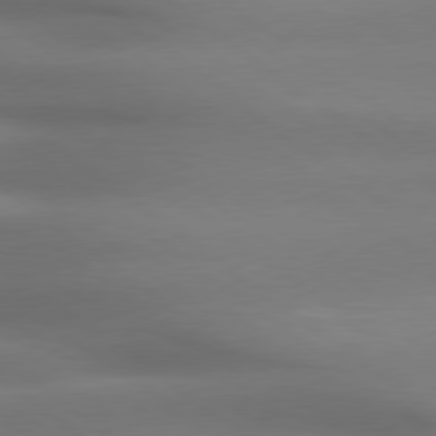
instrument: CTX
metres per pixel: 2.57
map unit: lApd
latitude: 79.2348
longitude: -133.8961
